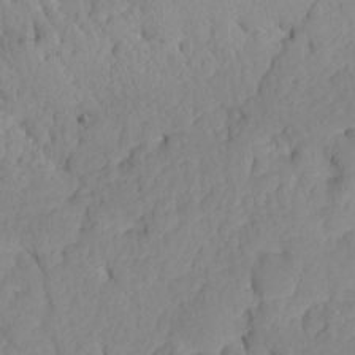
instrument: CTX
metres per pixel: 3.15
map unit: Ave
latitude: -8.6518
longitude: -116.7435
